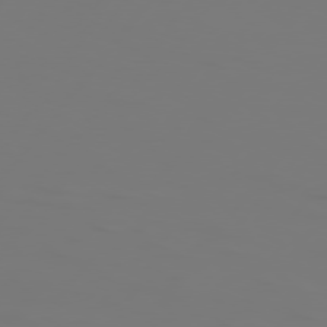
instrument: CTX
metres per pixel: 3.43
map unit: Hpe
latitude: 76.0255
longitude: -140.3467
